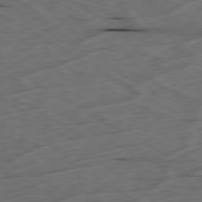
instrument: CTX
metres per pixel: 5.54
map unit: Ap
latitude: -80.3495
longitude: -71.5182
